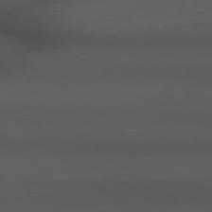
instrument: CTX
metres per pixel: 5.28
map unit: Hpe
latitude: 78.7058
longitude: -161.9717
